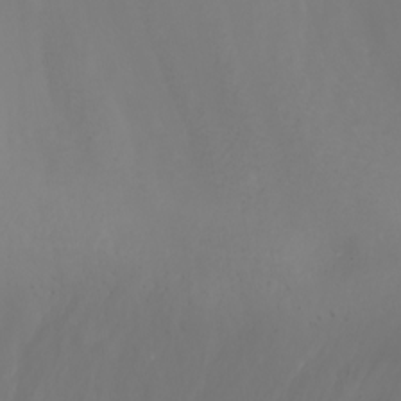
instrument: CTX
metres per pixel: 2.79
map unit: Nhu
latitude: -8.6896
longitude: -82.7813
